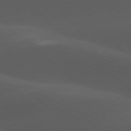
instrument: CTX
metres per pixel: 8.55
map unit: lApd
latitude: 77.8583
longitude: -54.6490
